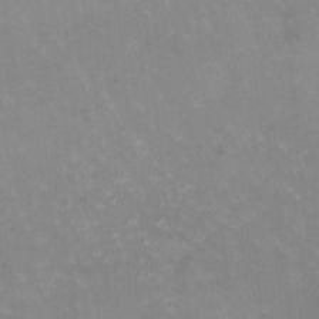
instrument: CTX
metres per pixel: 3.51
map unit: HNhu
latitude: -0.6519
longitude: -3.3292
